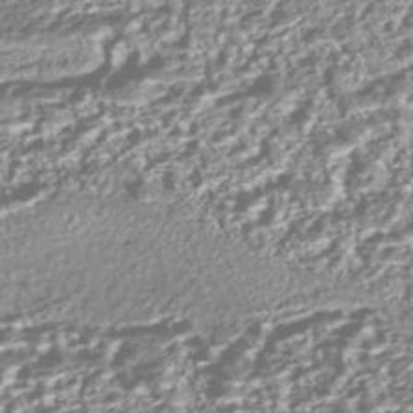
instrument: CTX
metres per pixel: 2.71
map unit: Nhe
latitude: -45.5966
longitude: 151.6344
